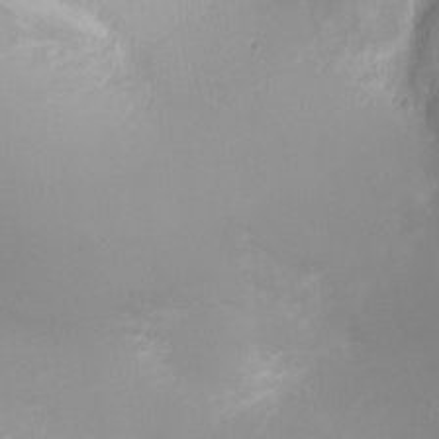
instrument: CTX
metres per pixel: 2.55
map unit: Ht
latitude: -6.5007
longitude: -20.7813
